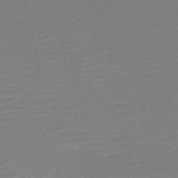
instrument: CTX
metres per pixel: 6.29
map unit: HNb
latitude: -51.4643
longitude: -47.8962
